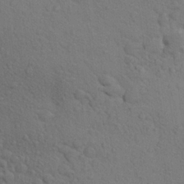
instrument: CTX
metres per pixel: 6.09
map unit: Aa
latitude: 23.9906
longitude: -148.5168
